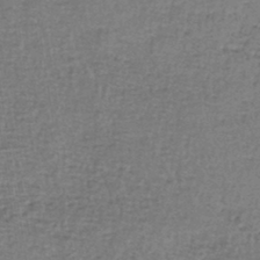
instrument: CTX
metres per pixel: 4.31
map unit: lHb
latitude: -44.7085
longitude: 58.2739
